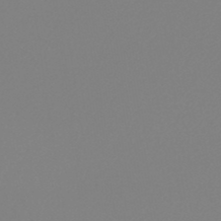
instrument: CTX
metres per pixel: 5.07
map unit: lHb
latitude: -45.4454
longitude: 79.1053
